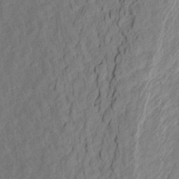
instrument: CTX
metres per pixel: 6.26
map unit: Aa
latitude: 20.9136
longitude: -140.9891
